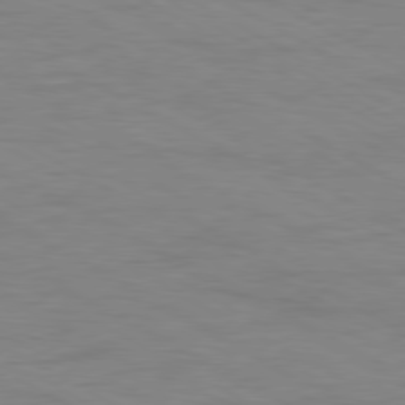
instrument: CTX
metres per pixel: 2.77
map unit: Ap
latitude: -80.6519
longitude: -51.7260
